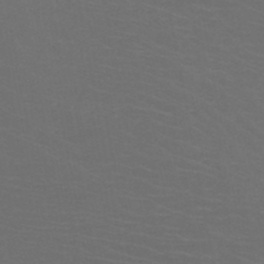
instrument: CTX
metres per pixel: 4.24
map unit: HNb
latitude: -49.4455
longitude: -46.0822
